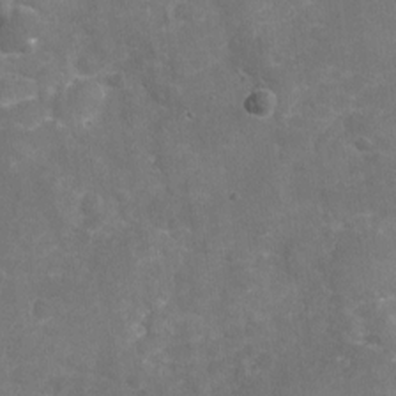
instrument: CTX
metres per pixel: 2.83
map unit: Nhu
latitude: -19.0486
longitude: -56.8946
